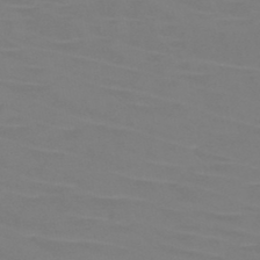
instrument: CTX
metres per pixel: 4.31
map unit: HNb
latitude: -45.9745
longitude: -46.3845
